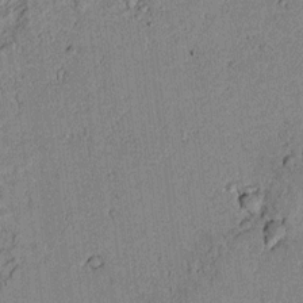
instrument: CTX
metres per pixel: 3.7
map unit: lAvf
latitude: 5.8394
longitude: 168.1227
